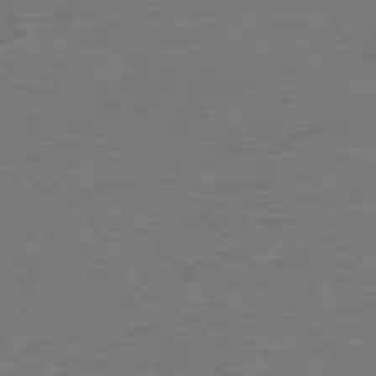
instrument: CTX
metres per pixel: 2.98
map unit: Ap
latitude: -76.7085
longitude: -95.1970
